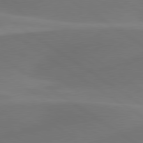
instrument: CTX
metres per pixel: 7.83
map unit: lApd
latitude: 79.7450
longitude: -90.6490
